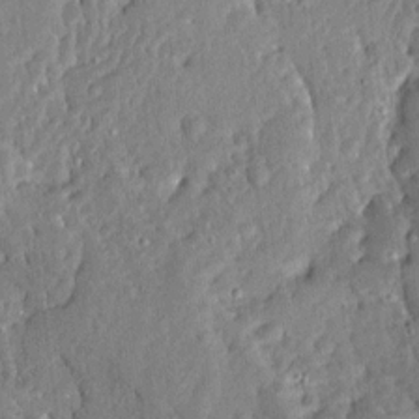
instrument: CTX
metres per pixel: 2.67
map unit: Ave
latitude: 13.1970
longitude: -137.0081
